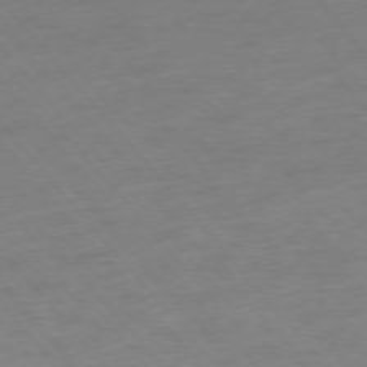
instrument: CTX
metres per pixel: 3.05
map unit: Ap
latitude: -76.2928
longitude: -64.6490
